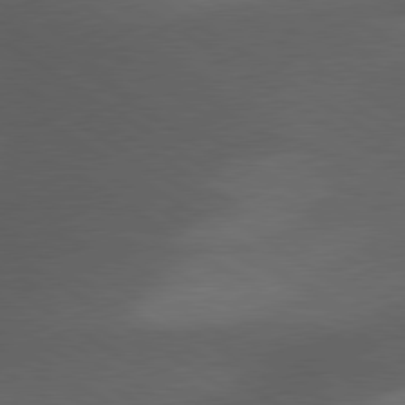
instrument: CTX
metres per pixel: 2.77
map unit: lApd
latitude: 79.9528
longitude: -177.8394
